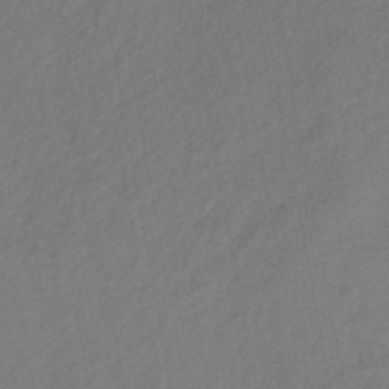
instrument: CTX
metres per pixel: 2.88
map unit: ANa
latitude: -42.9730
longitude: 108.5007
